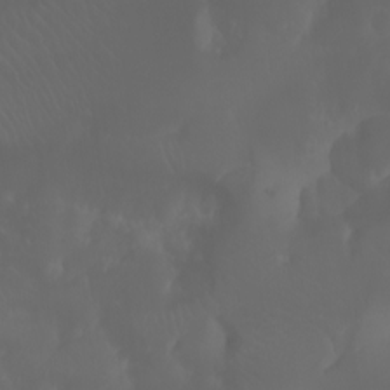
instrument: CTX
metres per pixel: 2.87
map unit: Aa
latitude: -7.4832
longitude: -73.1215
